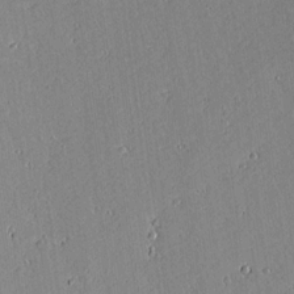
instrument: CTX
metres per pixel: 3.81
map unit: lAvf
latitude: 16.1389
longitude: -127.3860
